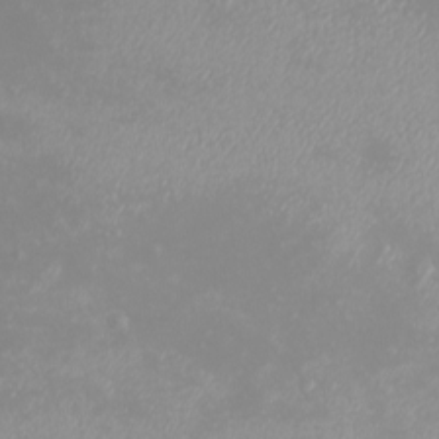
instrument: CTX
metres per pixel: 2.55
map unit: eHh
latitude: -4.3117
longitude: -75.0836
